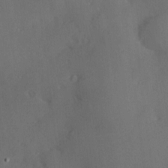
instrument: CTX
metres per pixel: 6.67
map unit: Hve
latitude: 13.2537
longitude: -90.2334
